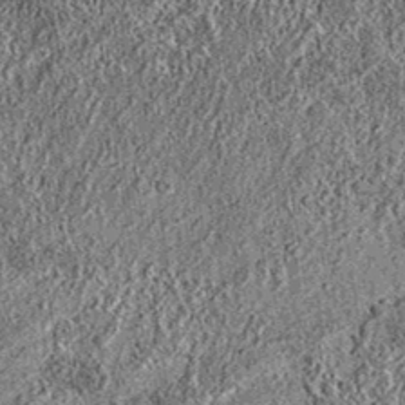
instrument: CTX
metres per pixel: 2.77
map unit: eAb
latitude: 36.7057
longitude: 110.7652
